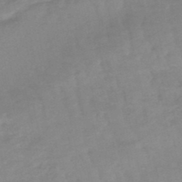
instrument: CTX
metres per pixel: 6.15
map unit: lHb
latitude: -48.6897
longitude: 77.3510
